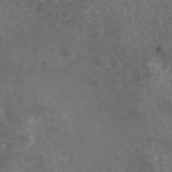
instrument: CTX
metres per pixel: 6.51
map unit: eAb
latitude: 47.1404
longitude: 111.4265
